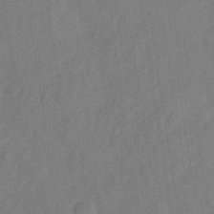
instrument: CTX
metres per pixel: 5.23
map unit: Hve
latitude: -33.2376
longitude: 92.3873
